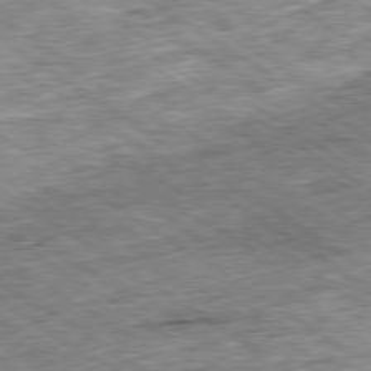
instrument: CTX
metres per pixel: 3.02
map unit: Ap
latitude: -79.8422
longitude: -75.2537
